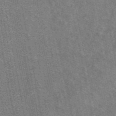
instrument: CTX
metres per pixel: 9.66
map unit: eAb
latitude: 49.0269
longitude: 116.7274
